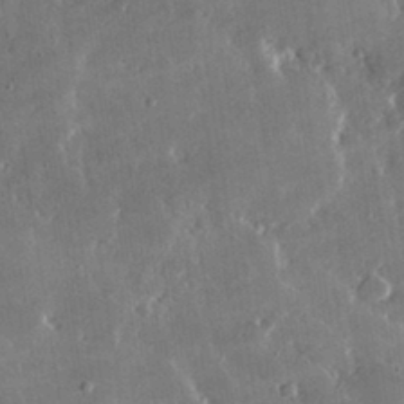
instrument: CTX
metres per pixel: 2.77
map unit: lHvf
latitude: 32.3845
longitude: -91.8961
